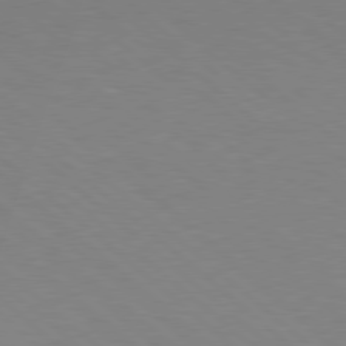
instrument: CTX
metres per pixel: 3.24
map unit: Hpe
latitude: 78.0822
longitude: -176.6679
